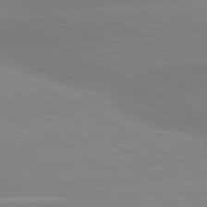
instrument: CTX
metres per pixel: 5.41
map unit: lApd
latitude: 80.4412
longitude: -153.3671
